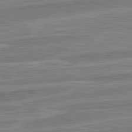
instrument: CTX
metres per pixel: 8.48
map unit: lApd
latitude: 82.5356
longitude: 138.2362
